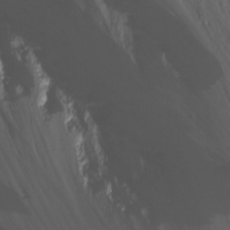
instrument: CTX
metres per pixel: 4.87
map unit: Nhu
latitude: -12.5763
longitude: -61.2159
